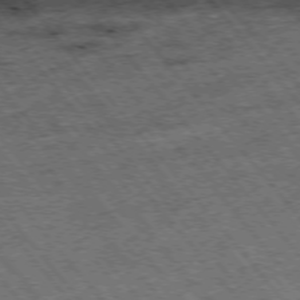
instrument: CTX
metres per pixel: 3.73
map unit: Hpe
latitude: -75.7478
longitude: -21.4616
